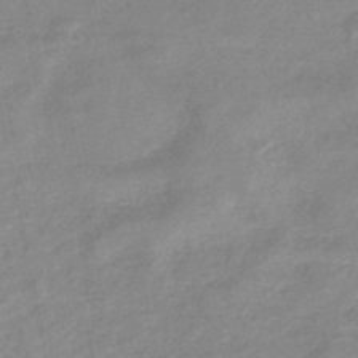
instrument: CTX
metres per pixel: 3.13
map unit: eHb
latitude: -45.0109
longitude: 85.0864
